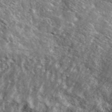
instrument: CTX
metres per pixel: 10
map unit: Ave
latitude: 37.7639
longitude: -110.3845
